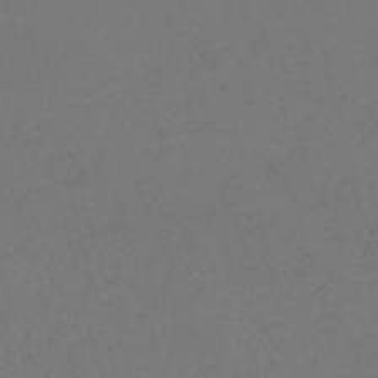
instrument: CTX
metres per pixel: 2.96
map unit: Nve
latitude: -58.5573
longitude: 60.5007
